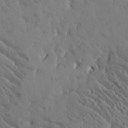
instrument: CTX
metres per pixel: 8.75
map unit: Htu
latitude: -2.5384
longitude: 175.5966
